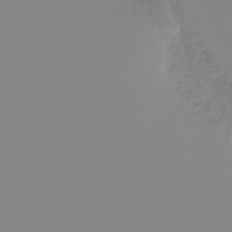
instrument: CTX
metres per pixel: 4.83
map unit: lHb
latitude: -44.4629
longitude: 54.6708
